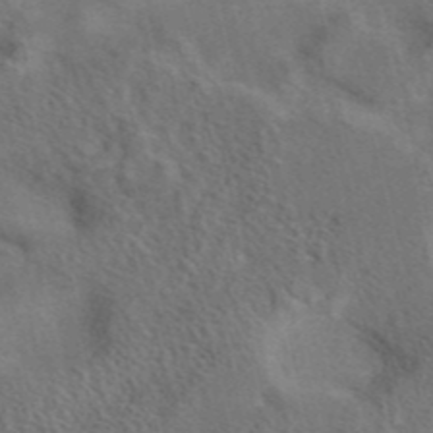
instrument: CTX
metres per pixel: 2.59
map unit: eAb
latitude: 42.2712
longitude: 108.8408
